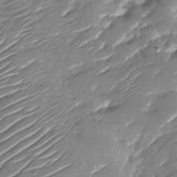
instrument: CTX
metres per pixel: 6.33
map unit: Nhu
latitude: -29.6722
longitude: -73.4994
